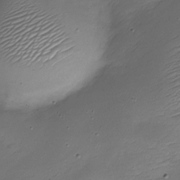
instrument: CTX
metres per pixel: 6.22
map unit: Nhe
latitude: -19.2376
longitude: 145.2943
